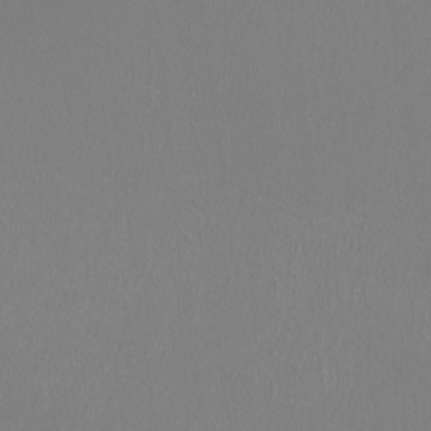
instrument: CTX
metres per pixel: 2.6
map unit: HNhu
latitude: -0.8786
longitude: 0.1984
